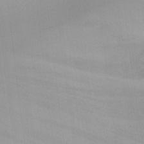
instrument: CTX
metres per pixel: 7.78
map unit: Ht
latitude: -11.3510
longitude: -39.4615
